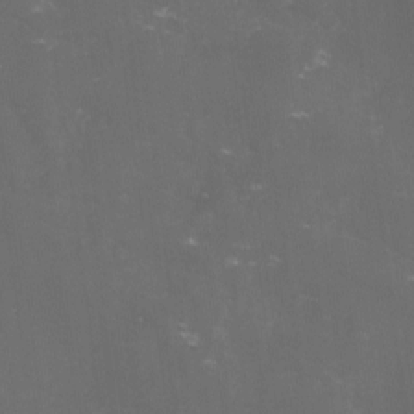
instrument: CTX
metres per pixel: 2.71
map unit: lHvf
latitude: -14.1606
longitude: -101.2915
